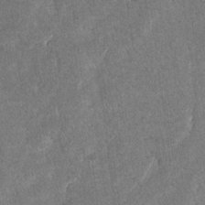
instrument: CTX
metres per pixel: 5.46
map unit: lAvf
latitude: -8.2550
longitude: -111.8961
